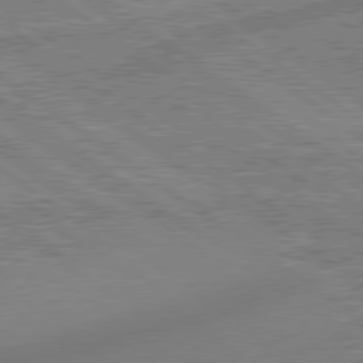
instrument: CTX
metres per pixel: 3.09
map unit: lApd
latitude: 79.0837
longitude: 175.4832
